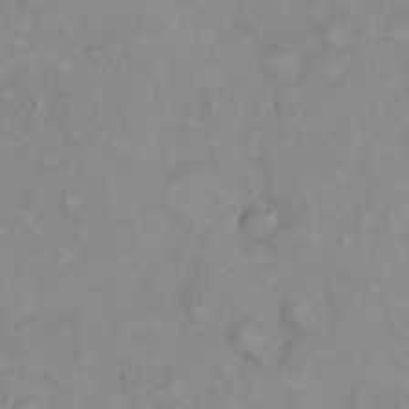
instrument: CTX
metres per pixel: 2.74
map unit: eHh
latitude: 21.6883
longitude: -61.9717
